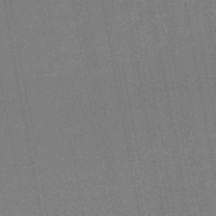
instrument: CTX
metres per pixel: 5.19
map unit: lHb
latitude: -46.1983
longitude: 57.9367
